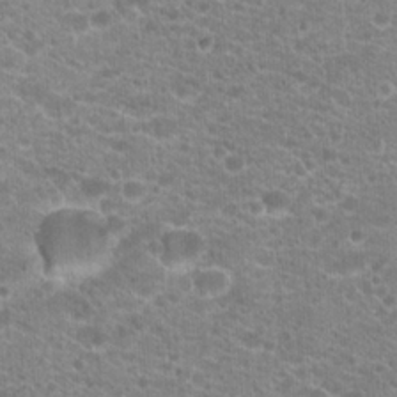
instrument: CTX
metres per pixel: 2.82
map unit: Hto
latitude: 20.0444
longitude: -39.1214
